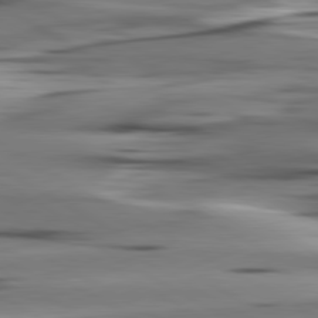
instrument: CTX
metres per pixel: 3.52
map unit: lApd
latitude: 80.7435
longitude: -122.1956
